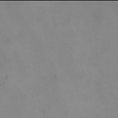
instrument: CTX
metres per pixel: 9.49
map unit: eHh
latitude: 21.9906
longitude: -64.8002
